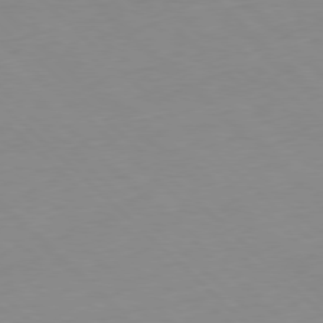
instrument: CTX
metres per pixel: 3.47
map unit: Hpe
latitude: -79.0486
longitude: 8.6707
